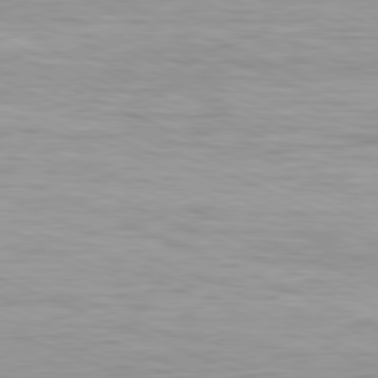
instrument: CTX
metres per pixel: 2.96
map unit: Ap
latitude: -81.8234
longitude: -75.2915
